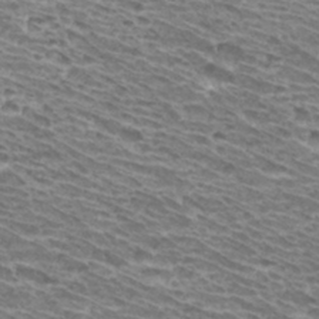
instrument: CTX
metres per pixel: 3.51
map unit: Hto
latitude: 31.3860
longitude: -42.1389
